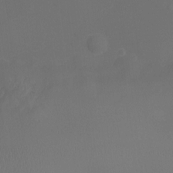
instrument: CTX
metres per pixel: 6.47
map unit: Ht
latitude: -6.3306
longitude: -26.8947
